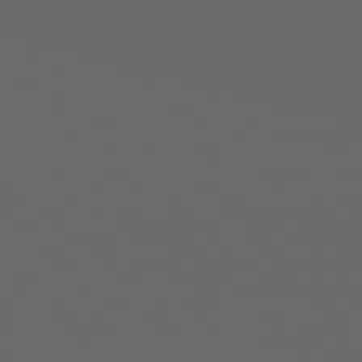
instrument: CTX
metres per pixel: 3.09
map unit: Hpe
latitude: 73.8962
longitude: -127.3671
